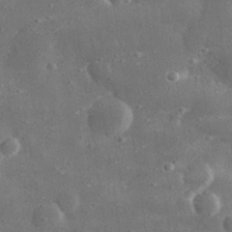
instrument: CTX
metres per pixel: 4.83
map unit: lHvf
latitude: 31.2348
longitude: -88.8569
